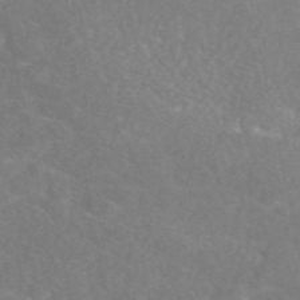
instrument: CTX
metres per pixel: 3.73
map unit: eAb
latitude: 49.1025
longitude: 118.2739
